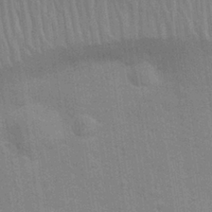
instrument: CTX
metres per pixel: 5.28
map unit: Nhu
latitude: 27.4804
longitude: -64.2711
